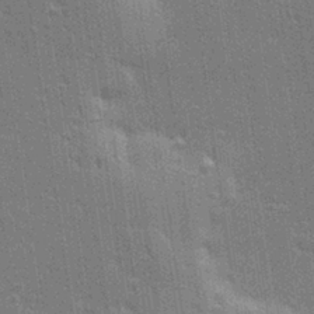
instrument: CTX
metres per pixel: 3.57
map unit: Hve
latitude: 28.2900
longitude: -92.9891
